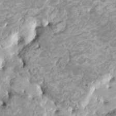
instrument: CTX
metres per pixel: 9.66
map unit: HNhu
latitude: 3.8772
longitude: -2.8569
